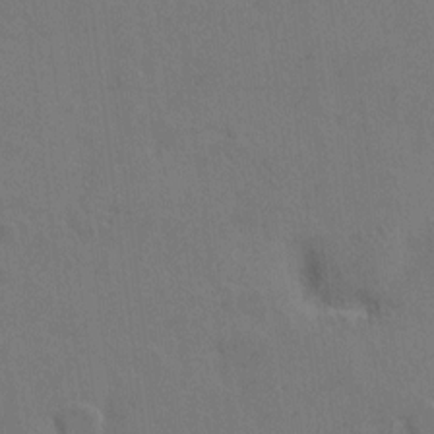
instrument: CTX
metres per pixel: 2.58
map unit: Hto
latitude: 6.8002
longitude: -62.8758
